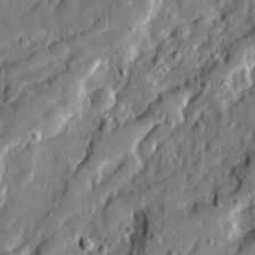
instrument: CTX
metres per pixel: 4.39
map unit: Ave
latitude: 20.4790
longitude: -129.2348
